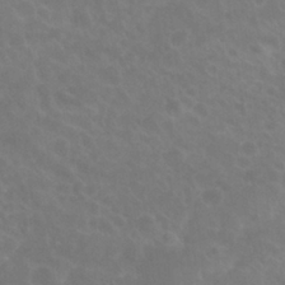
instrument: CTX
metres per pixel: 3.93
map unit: Nhu
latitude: 26.9325
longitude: -54.4034
